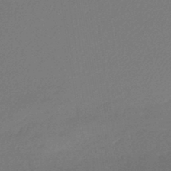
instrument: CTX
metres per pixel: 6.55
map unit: HNb
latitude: -45.9745
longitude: 56.7085
